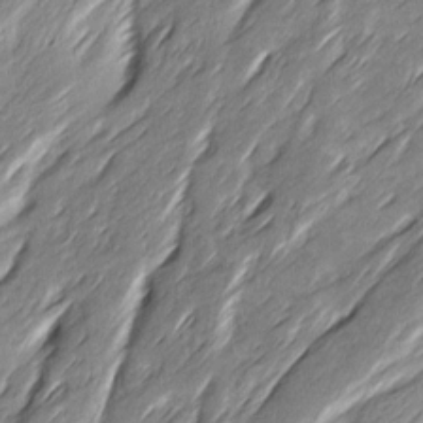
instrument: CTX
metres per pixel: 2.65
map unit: Ave
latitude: 15.4238
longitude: -136.0444
